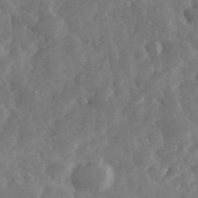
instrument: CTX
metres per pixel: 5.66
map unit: eHh
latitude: 35.4048
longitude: -69.1592
